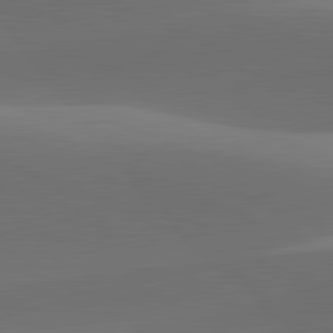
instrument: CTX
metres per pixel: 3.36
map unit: lApd
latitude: 81.8961
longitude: 130.1228
